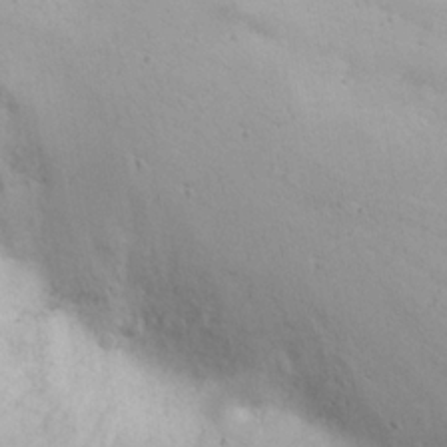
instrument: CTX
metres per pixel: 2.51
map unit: eHh
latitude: 21.0648
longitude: -72.0255
